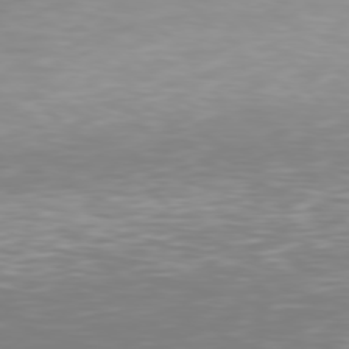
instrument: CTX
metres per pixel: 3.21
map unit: Hpe
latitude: 77.5560
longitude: -163.0837
